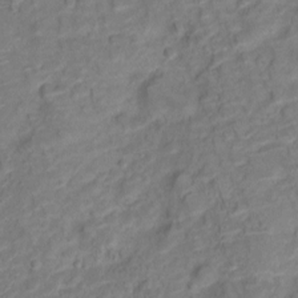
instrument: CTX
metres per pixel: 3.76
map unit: Nve
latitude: -19.9367
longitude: 105.4643
